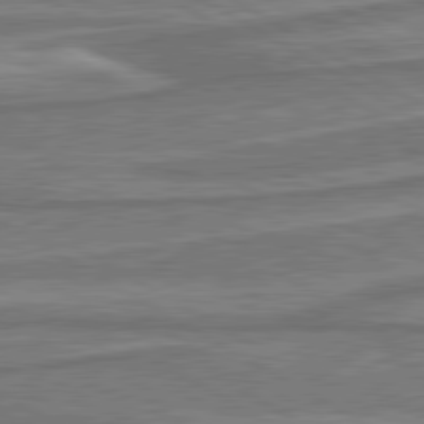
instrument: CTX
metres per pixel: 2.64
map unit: lApd
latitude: 80.6301
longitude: -177.6316
